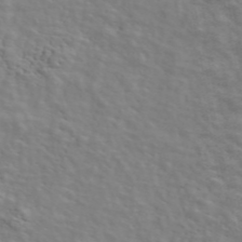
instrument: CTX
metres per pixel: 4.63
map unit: ANa
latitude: 47.3293
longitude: -83.1214
